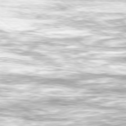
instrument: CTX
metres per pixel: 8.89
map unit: Ap
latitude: -79.7288
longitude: -66.7435
